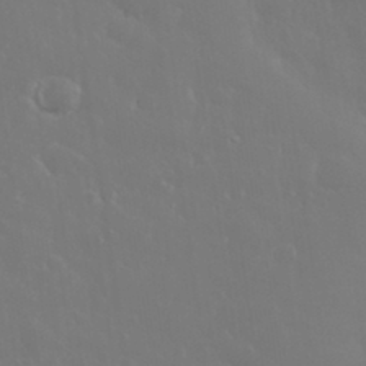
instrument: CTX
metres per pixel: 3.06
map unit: eHh
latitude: 33.5749
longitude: -60.4412
